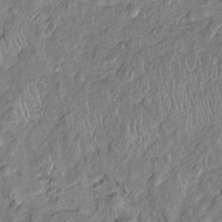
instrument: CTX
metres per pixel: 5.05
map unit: Htu
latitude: -5.9556
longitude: 155.1620
